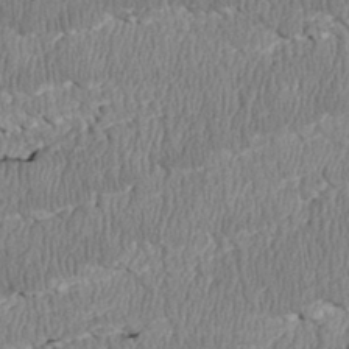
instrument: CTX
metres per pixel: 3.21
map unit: Htu
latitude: 2.9702
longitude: 149.8234
